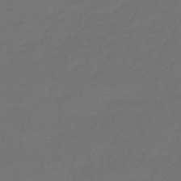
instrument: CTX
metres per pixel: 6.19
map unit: eHb
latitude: -47.6910
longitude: 82.1228
